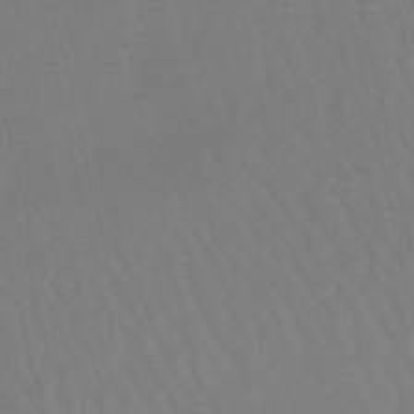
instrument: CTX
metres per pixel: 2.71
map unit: eHb
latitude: -49.8234
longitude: 76.6518
